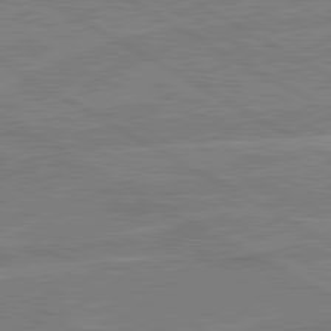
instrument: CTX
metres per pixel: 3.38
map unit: lApd
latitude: 80.7435
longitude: 122.6141
